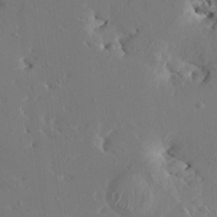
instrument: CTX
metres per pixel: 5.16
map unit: HNhu
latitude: 5.1970
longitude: -5.4993
